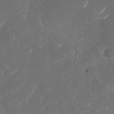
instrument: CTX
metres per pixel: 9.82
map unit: Nhu
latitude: -29.0298
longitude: -70.4601
